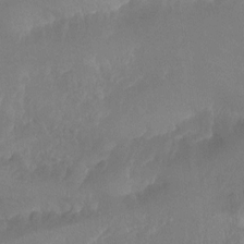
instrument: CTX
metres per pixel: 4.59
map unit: Nhu
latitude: -15.4455
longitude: -57.2159
